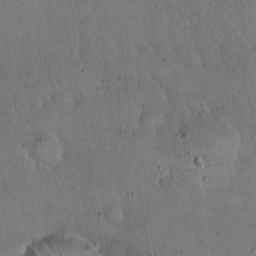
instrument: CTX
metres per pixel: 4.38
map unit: Hto
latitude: 16.2145
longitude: -59.2915
